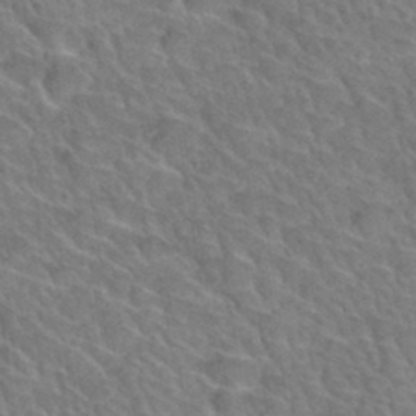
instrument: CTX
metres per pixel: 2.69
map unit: Hto
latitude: 34.4601
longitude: -47.3293
